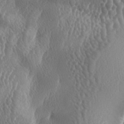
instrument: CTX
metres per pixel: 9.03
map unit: lAa
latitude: -6.4440
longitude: -128.9325
